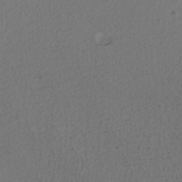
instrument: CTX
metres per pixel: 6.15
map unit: HNhu
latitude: -39.6722
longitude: 97.8611
